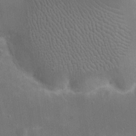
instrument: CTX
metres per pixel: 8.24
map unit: eHh
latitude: 19.9339
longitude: -67.6316
